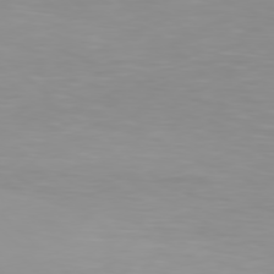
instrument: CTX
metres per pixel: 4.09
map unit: Hpe
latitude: 77.7638
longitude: -134.1766
